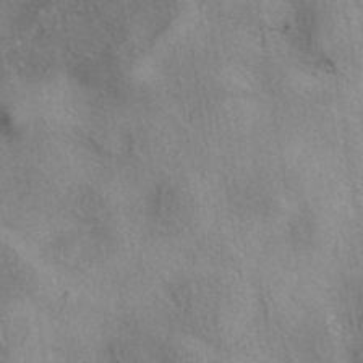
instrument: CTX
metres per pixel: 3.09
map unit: eAb
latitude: 38.7624
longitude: 112.9542
